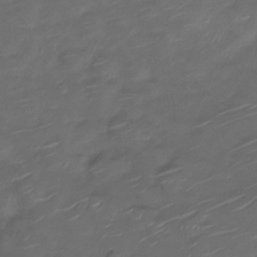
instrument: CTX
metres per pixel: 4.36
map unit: Nve
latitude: -20.3495
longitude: 105.4832
